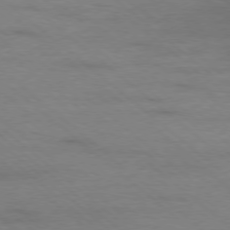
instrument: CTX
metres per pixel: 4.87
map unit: Ap
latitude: -78.2928
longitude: -93.2348
